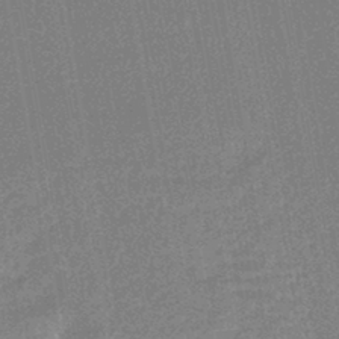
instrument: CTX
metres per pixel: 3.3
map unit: HNhu
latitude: -43.2942
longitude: 99.2187
